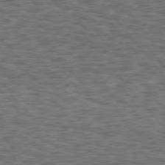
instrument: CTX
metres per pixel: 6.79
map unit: Hpe
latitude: 75.2726
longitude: -135.5938
